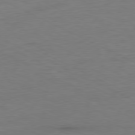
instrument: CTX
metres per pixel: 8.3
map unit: Ap
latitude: -80.4629
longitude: -82.2333
